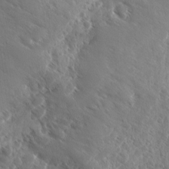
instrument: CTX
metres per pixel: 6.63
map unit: Ave
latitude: -9.8611
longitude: -119.1781
